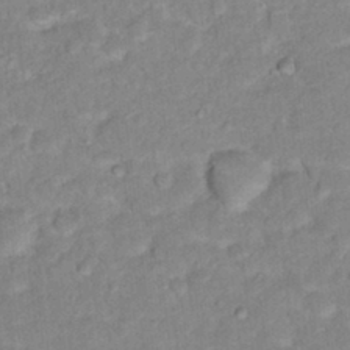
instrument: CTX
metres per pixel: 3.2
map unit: Hto
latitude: 16.8758
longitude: -35.7449
